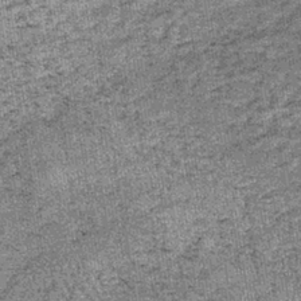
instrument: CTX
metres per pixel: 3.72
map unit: lHb
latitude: -39.0675
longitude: 67.2754
